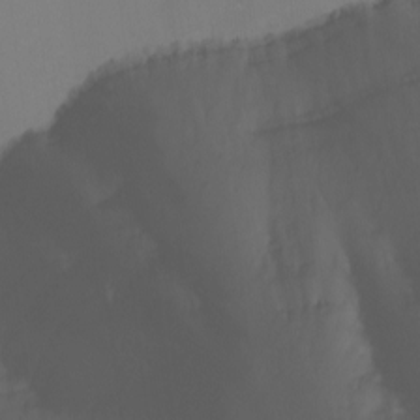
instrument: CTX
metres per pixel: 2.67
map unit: Nhu
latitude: -4.3684
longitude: -76.9513
